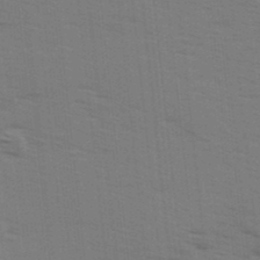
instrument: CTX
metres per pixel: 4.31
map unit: Ave
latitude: 14.3657
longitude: -102.4412
